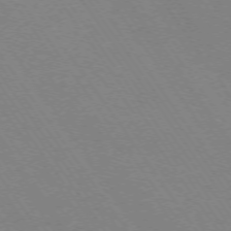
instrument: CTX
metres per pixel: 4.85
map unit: Ap
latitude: -73.8233
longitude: -70.3278
